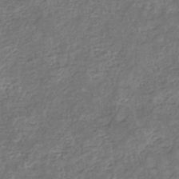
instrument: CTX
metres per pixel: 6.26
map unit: eHb
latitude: -32.3684
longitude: 73.2754
